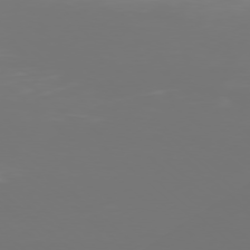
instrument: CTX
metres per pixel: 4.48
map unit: Ap
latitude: -78.5007
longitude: -97.0269
